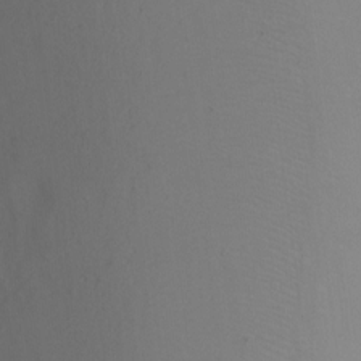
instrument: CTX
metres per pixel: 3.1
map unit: Ht
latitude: 1.9528
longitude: -36.3467
